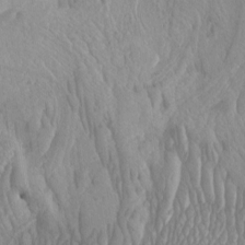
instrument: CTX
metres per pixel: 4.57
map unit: Htu
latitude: -3.7099
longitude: -73.7639
